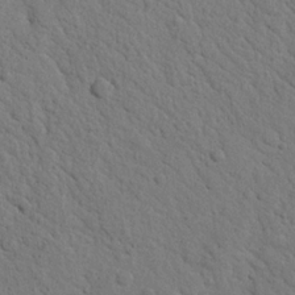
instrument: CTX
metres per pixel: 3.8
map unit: Nhu
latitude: 21.2159
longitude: -76.7813
